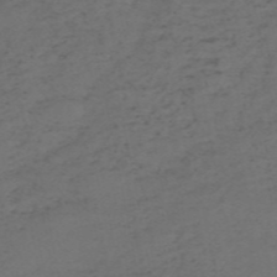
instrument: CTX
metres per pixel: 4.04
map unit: HNb
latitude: -55.4643
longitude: -43.9906
